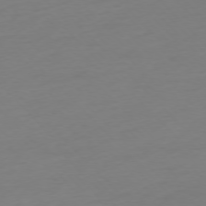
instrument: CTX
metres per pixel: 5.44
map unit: Ap
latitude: -76.8030
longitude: -70.6112
